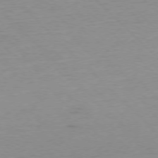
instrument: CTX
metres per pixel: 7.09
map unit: Ap
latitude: -77.2754
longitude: -88.8002
